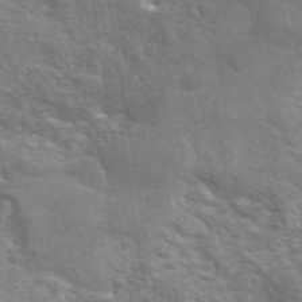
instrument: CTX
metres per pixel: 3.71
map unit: eAb
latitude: 44.4601
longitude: 112.0472
